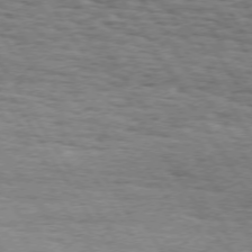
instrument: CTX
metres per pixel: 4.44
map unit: Hpe
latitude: 73.1026
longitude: -130.4034
